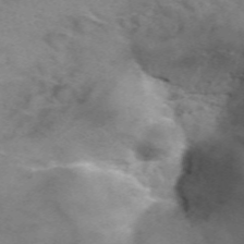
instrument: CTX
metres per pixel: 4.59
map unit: Hto
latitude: 39.4237
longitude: -41.5371
